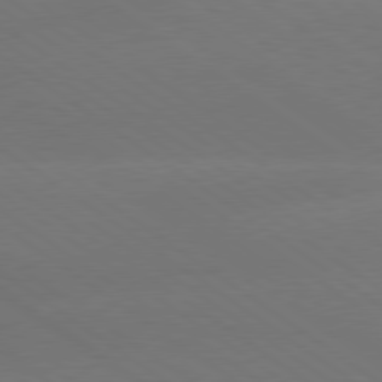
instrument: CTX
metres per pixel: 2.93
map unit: Hpe
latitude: 79.0837
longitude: -151.9717
